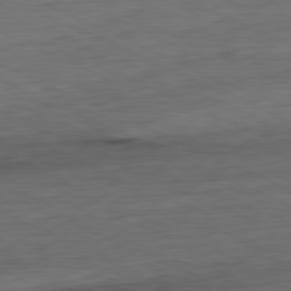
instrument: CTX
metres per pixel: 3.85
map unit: Ap
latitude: -81.4455
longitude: -68.6491
